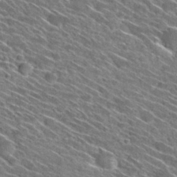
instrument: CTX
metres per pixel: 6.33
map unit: Hto
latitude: 29.9528
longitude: -45.4615
